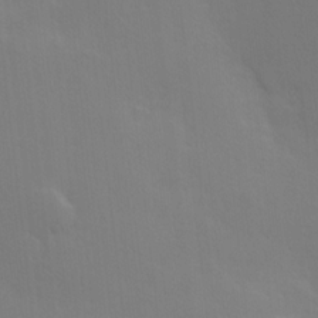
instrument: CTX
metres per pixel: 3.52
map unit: Hve
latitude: 18.4223
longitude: 150.8408
